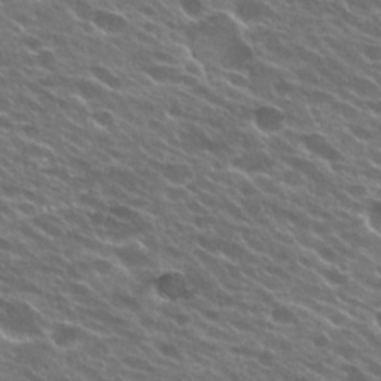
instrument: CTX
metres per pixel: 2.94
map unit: Hto
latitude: 24.6490
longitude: -37.6505
